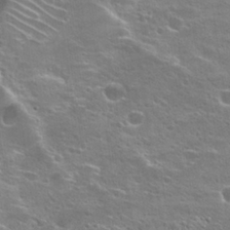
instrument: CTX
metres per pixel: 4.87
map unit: Hto
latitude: 25.1025
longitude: -44.6679
